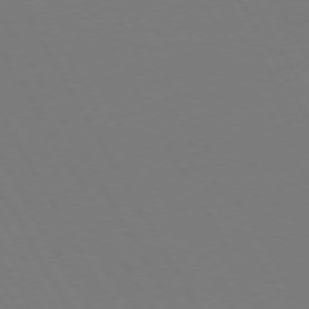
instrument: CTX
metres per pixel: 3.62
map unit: Hpe
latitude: 72.9325
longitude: -127.4993
